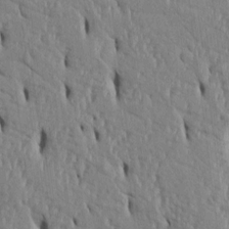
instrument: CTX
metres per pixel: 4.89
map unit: Htu
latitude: 3.1403
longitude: 150.9164
